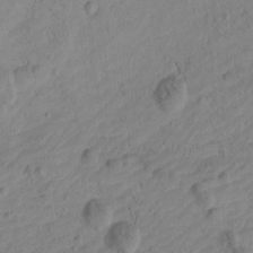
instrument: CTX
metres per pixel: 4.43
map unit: Htu
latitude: -3.5588
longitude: 171.9178
